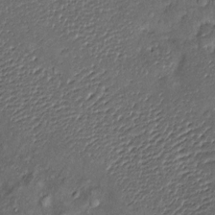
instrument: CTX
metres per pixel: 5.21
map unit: Htu
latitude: -6.8975
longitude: 159.8800
